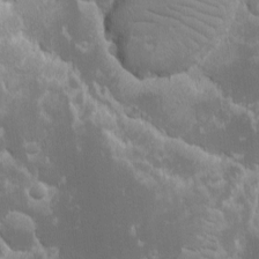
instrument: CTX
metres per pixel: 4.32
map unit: Ave
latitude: -10.5952
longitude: -117.4049
